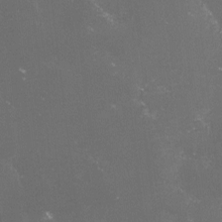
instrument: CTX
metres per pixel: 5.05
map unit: lHvf
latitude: -14.6708
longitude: -101.9339
